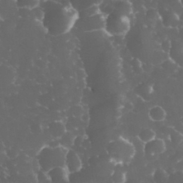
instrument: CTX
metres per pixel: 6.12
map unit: eHh
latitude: 33.1403
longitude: -63.3293
